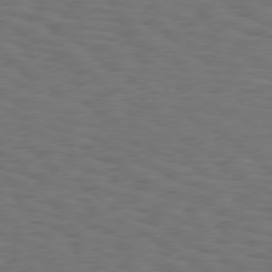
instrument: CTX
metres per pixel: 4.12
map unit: Hpe
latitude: 75.7828
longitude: -134.1955
